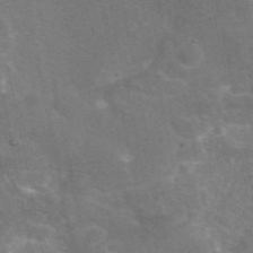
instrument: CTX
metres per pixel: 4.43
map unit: eAb
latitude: 47.0270
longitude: 115.8422
